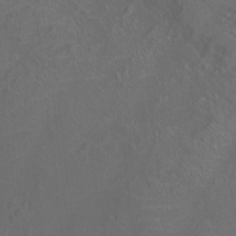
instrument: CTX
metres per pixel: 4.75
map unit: Htu
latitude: -11.2754
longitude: -72.5546
